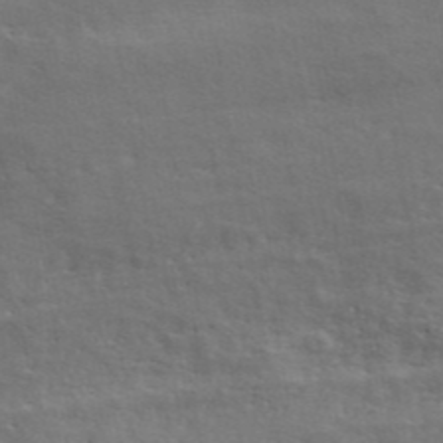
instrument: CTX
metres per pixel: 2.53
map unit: ANa
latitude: 42.8569
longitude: 48.5196
